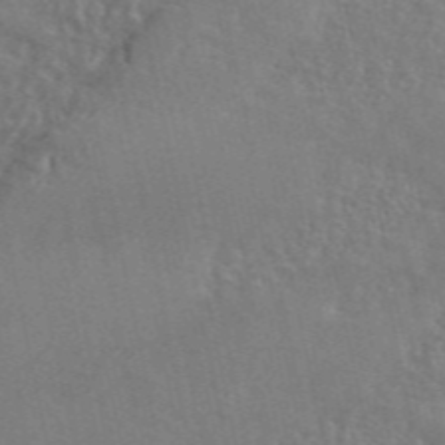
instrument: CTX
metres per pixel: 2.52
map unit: ANa
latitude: 49.0647
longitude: -79.1970
